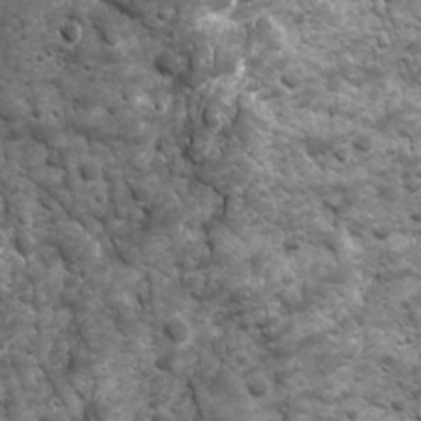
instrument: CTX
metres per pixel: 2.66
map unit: Ave
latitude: 16.5735
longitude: -132.7624
